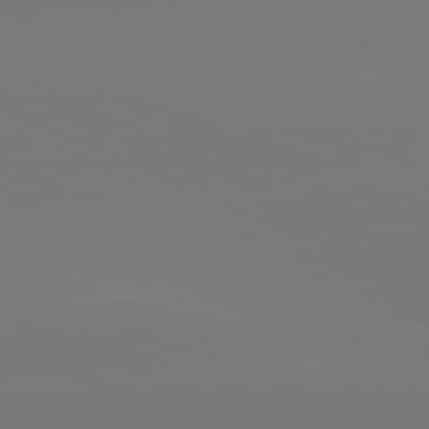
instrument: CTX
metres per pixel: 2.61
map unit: lApd
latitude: 81.1025
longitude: -149.8394
